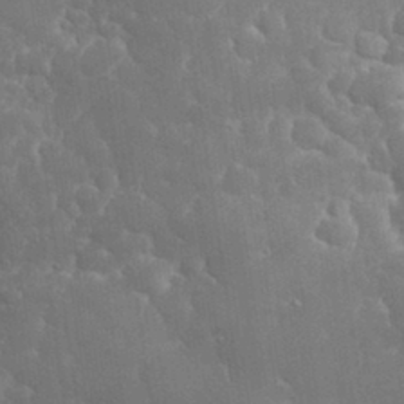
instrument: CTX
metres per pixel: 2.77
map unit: eHh
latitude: 32.3656
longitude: -63.9150
